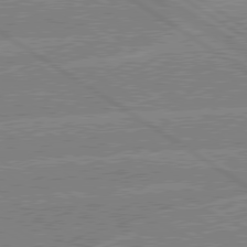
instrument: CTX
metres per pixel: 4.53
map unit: Hpe
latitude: 79.1403
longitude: -133.1214
